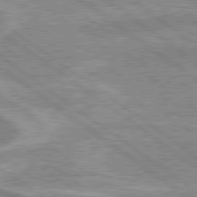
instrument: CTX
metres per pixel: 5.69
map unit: lApd
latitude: 79.2915
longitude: -169.1214
